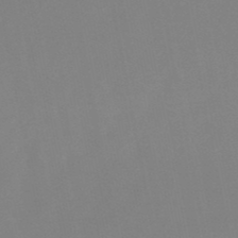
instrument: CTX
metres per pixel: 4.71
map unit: lHb
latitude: -49.0298
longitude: 69.4454
